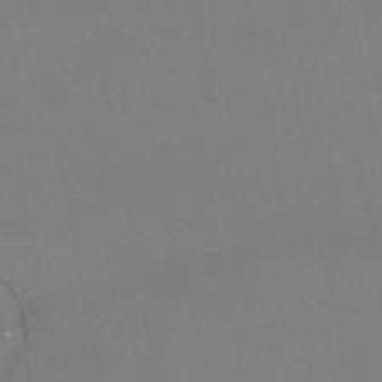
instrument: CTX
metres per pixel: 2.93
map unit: HNhu
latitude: -48.5574
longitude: 98.1984
